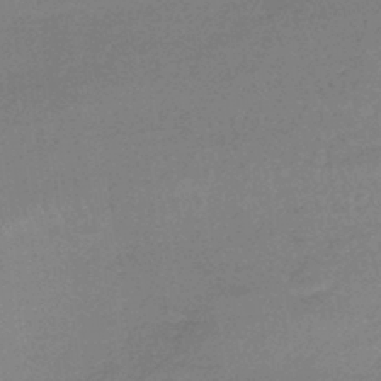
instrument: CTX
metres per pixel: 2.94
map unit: lHb
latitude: -42.4062
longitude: 66.3684
